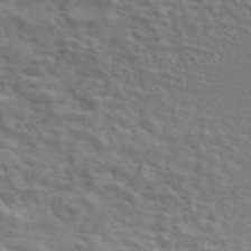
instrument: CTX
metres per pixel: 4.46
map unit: ANa
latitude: 46.4601
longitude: 24.5574
